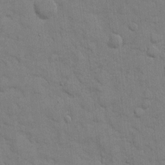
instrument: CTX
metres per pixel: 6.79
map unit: eHh
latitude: 10.6869
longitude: -67.2537
